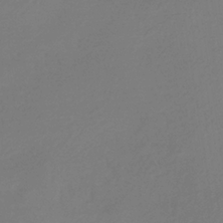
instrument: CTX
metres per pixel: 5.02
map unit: eHb
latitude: -34.7085
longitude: 78.6896
